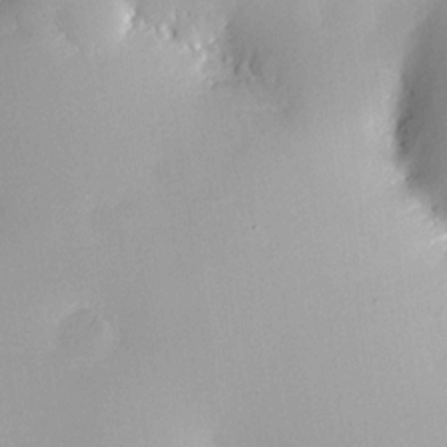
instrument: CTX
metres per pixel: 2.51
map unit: HNhu
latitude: 10.1956
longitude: 16.3873
